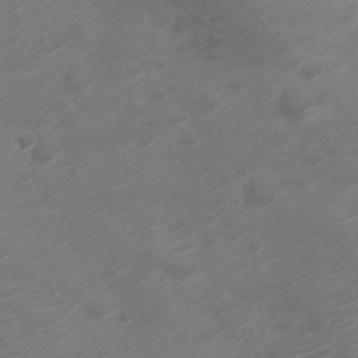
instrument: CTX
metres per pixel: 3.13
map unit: Nve
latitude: -20.4818
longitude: 106.0472
